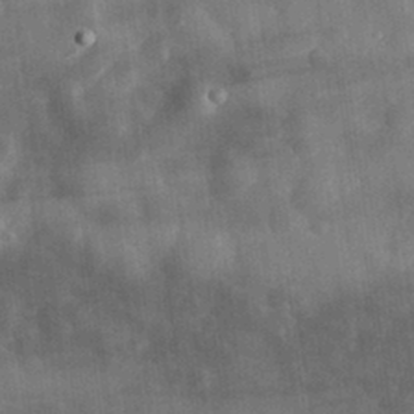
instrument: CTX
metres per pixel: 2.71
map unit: eHh
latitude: 29.5182
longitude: -76.7624
